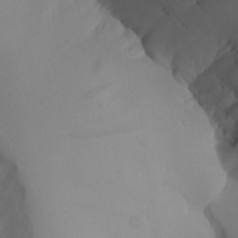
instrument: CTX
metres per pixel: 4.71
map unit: Aa
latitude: 24.7246
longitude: -127.6694
